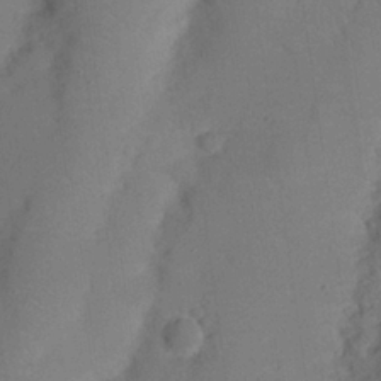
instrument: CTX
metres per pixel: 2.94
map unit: Nhu
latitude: 24.9513
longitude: -72.9514
